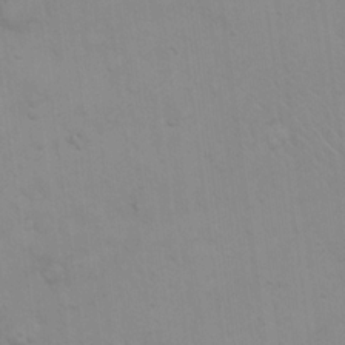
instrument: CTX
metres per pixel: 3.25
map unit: eHh
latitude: 19.9150
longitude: -60.1766
